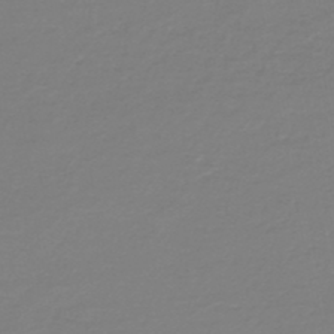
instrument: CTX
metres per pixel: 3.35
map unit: HNb
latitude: -46.2739
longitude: 54.4818
